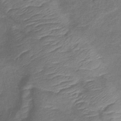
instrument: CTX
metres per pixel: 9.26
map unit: lHb
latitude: -39.5966
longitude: 75.7289
